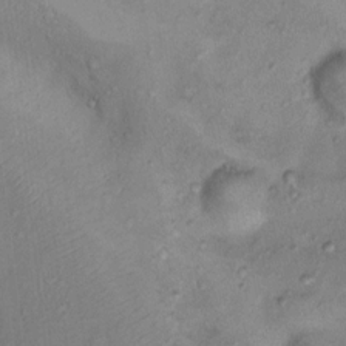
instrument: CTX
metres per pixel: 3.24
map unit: Nhu
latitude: 12.5546
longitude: -29.1025
